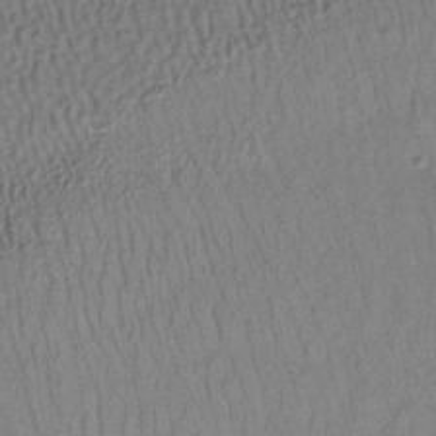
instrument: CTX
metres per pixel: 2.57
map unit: lHb
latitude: -32.9731
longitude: 64.7841
